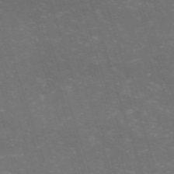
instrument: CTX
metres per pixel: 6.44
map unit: HNb
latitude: -54.3117
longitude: -36.8002
